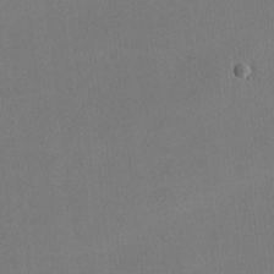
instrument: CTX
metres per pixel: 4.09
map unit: lHvf
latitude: -12.4629
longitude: -100.3467
